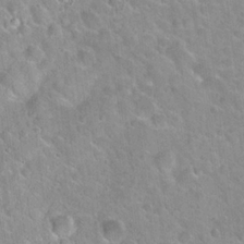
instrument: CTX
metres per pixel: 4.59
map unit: Hto
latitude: 21.8773
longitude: -52.7813
